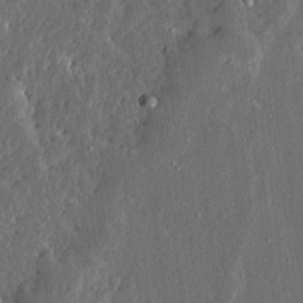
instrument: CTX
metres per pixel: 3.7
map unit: Ave
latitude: 13.7828
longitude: -137.2348
